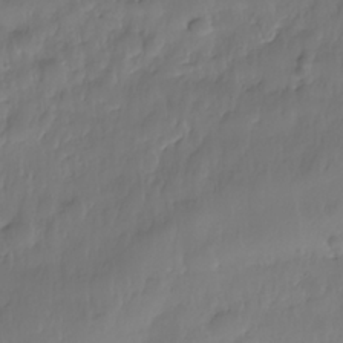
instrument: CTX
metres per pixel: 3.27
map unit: Nhe
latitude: -36.8597
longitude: -179.1403
